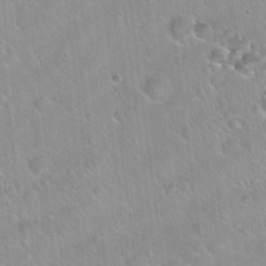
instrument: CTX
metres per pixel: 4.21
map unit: Hto
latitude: 20.3845
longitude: -53.4993
